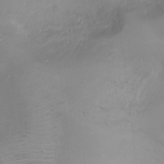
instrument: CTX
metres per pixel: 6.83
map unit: Ht
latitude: -10.3495
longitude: -19.8961
